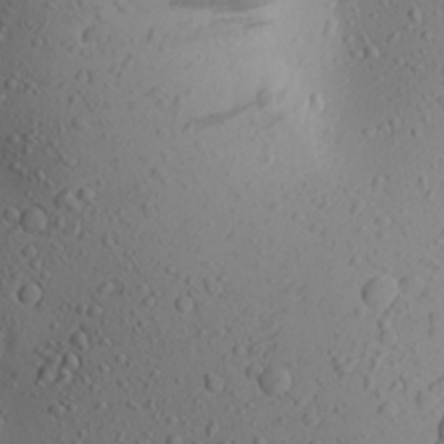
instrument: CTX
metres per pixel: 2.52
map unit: Aa
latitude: 23.8394
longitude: -144.4034
